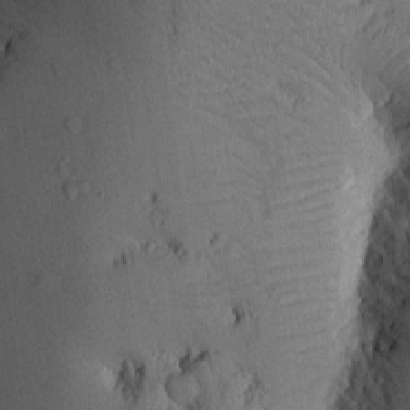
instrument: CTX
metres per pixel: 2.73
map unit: eHh
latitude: 2.7246
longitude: -78.4223
